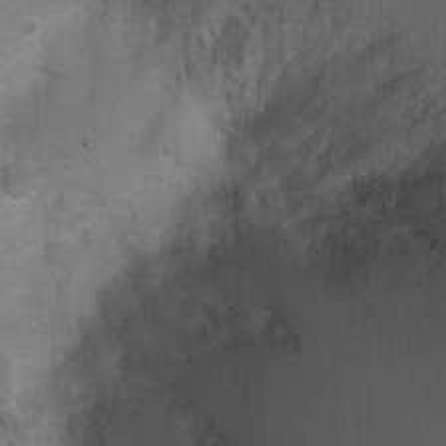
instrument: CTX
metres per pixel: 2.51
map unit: Ht
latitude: 4.7435
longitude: -22.3089
